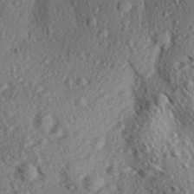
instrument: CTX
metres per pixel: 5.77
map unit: Aa
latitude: 30.7813
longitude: -138.0822
